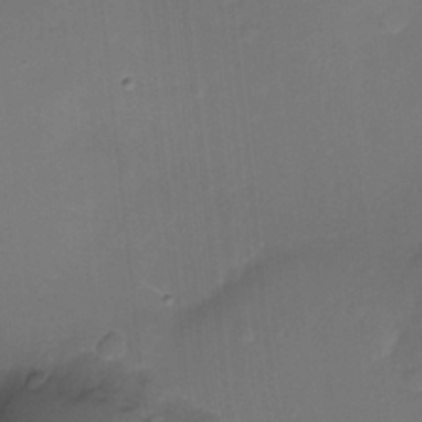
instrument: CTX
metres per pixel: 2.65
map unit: Ht
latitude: -18.5196
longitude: -44.6301
